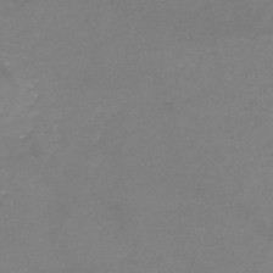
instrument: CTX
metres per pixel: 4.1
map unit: eHh
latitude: -45.0486
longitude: -30.4412
